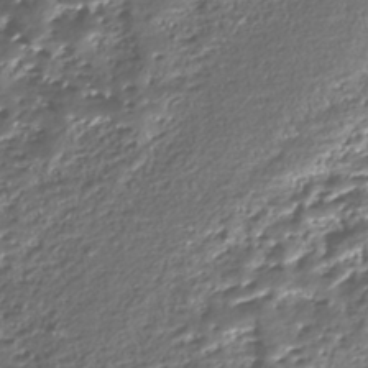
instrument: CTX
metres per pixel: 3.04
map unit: Nhe
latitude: -45.8045
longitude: 152.2172
